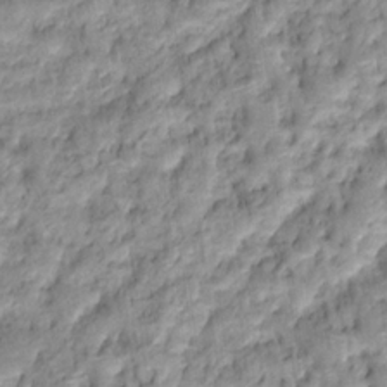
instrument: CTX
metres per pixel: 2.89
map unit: Hto
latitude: 16.2523
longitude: -37.1403
